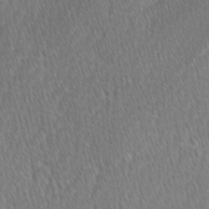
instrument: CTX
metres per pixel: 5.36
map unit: Ave
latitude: -0.9920
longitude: -114.3845
